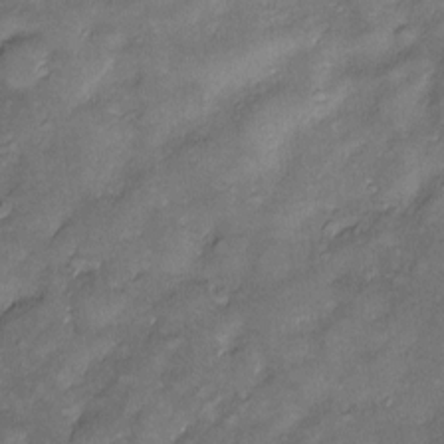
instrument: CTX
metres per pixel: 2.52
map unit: Htu
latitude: -6.5762
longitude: 159.1242
